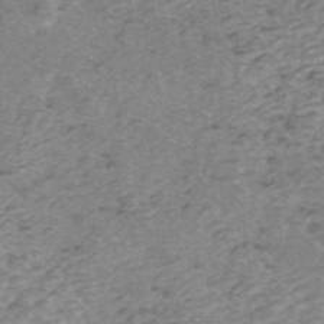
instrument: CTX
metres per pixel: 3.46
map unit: ANa
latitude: 44.7624
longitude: 25.8044
